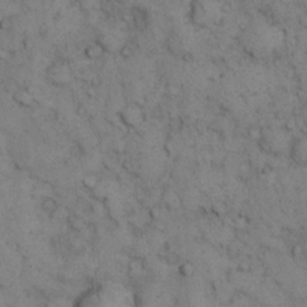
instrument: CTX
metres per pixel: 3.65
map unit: eHh
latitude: 13.5371
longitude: -63.5182
